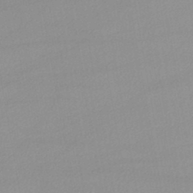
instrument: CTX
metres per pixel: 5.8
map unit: lHb
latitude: -44.1228
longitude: 67.1809
